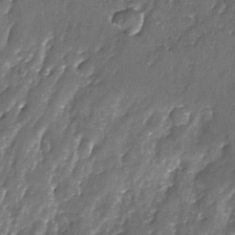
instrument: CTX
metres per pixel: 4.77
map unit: Ave
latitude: -7.5021
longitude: -118.0255
